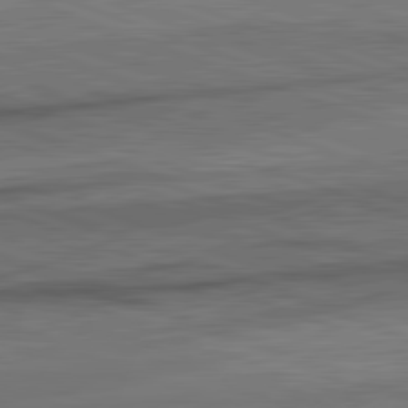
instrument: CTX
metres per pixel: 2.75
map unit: lApd
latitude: 82.2144
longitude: -162.2901
